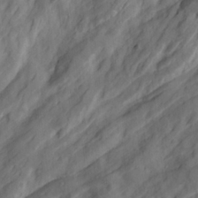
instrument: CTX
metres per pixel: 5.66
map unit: Ave
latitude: 23.0836
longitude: -133.0081
